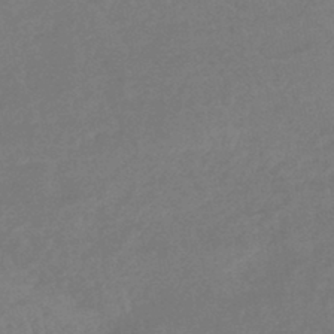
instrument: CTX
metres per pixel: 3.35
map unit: HNhu
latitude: -44.7463
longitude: 91.3132
